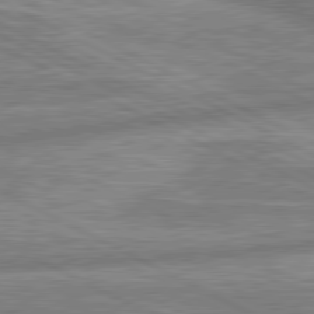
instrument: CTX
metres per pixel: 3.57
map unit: lApd
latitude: 80.6490
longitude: -167.5938
